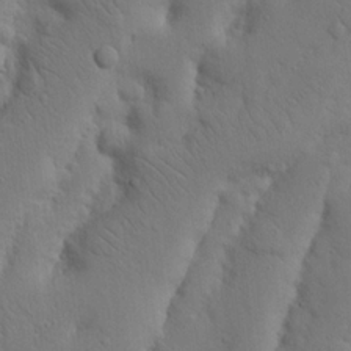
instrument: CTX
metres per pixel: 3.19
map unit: Nhu
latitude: 18.5545
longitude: -75.3482
